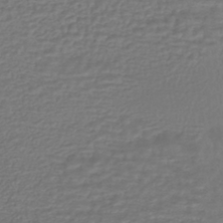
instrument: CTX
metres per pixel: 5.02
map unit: HNhu
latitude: -45.9745
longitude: 96.7274
